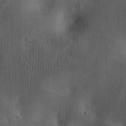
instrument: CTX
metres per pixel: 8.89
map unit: eHh
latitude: 25.7827
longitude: -65.1403
